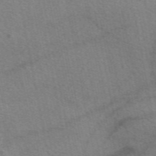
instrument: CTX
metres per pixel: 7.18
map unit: eAb
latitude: 50.4601
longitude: 115.2376
